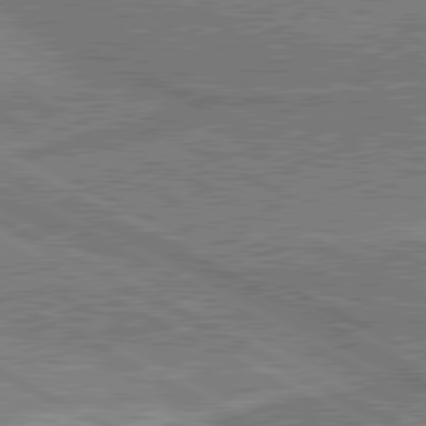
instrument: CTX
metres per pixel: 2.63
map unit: lApd
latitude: 80.4790
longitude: 141.0864
